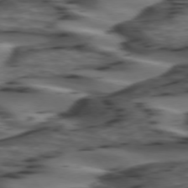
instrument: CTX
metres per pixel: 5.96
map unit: lApd
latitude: 74.5546
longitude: -71.4426
